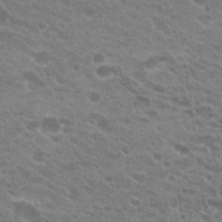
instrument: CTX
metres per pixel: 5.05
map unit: Hto
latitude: 23.2915
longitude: -36.1578
